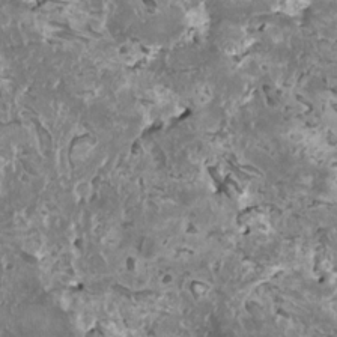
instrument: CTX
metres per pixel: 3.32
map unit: HNhu
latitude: 0.5734
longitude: 5.7666
